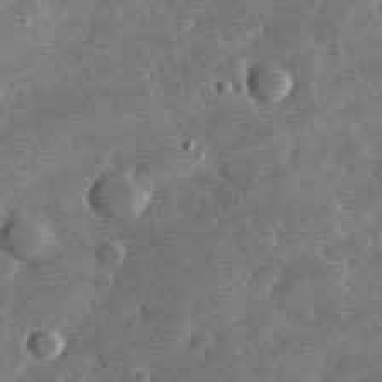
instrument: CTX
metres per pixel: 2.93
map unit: lHvf
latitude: 32.7435
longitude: -91.8394
